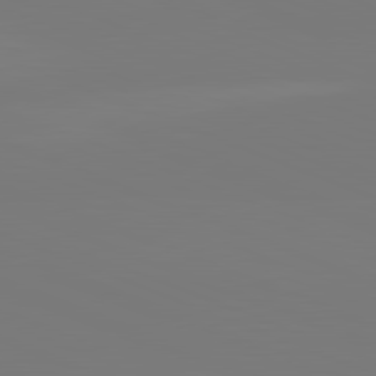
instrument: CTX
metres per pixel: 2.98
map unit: lApd
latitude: 82.1199
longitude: 146.4818
